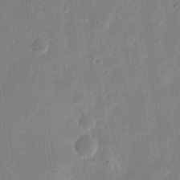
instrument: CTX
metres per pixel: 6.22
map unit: eHh
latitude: 10.9703
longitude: -68.6869
